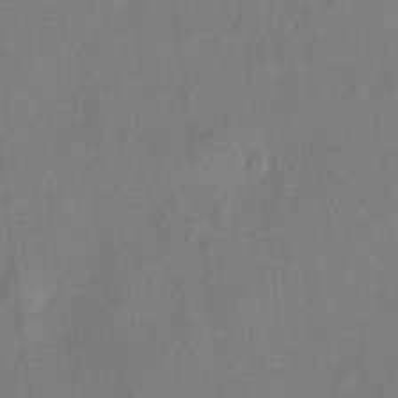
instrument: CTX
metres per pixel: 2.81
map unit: eHh
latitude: 5.8394
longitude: -74.2523
